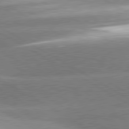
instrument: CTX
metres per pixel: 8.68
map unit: lApd
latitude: 80.6301
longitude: -155.0269
